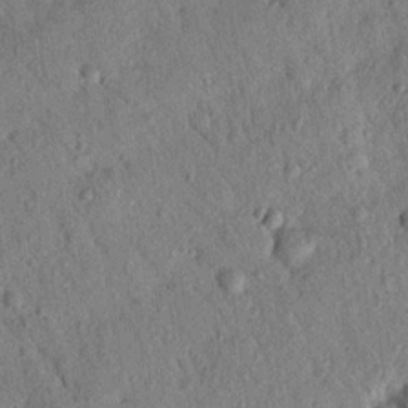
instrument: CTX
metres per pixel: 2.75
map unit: Nhu
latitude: 20.7624
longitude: -78.4790
